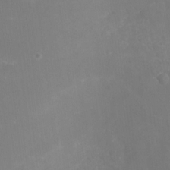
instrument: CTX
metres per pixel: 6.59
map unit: Nhu
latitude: -16.4440
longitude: -56.3845
